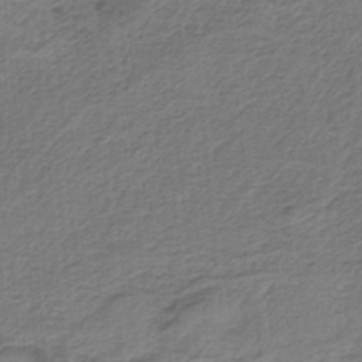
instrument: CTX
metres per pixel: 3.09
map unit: HNb
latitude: -34.5196
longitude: 59.8800
